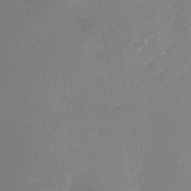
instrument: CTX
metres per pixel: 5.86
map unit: Nhu
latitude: -28.5763
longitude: -67.2914
